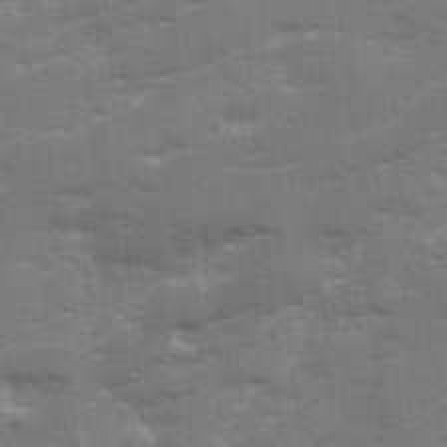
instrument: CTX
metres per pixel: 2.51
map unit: Ave
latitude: 12.6113
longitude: -102.4790
